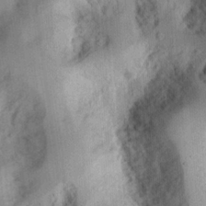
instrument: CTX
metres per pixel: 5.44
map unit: Ht
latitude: 12.4223
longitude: -74.4979
